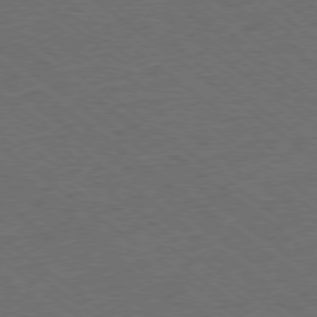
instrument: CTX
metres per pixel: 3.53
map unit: Ap
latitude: -78.8219
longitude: -83.2914
